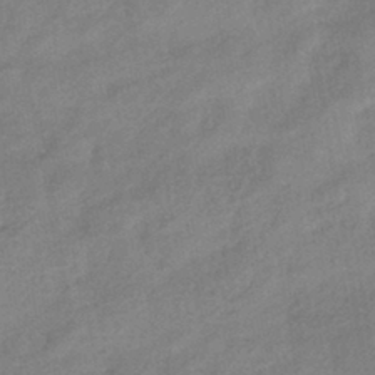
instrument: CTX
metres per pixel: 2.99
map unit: eHb
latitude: -41.5588
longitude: 83.9367
